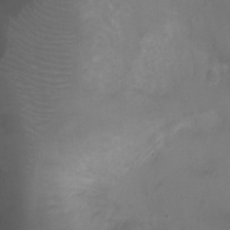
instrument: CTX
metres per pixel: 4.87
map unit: Ht
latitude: -3.0675
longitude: -18.7813
